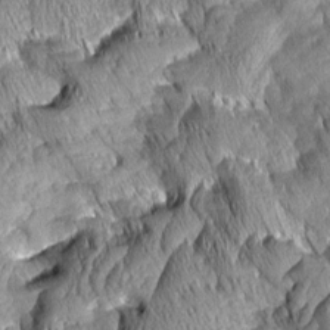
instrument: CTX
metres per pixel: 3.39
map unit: Aa
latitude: 7.4426
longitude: -129.4237
